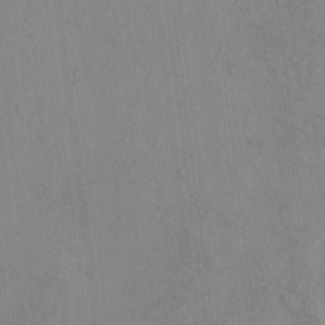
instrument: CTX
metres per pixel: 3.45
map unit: eHh
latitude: -0.4062
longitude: 17.2943
